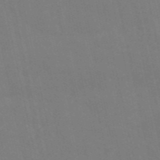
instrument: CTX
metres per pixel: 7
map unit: HNb
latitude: -54.3684
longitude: -35.5938
